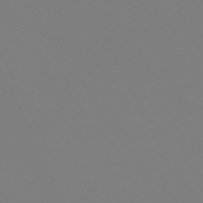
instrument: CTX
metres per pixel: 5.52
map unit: Hpe
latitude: -70.2740
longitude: 16.7841
